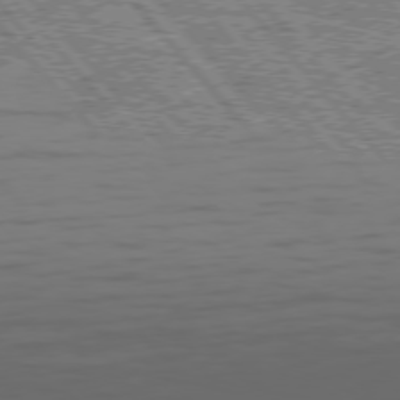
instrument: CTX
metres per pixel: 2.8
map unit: Hpe
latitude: 75.3482
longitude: -126.3845
